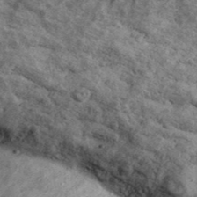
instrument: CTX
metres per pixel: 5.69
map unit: Ave
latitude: 40.3467
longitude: -108.8380
